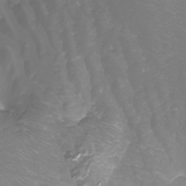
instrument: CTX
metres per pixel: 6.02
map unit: Nhu
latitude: -8.6329
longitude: -80.2145
